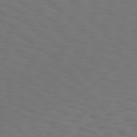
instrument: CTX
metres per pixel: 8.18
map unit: Hpe
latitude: 75.6694
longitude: -132.4412
